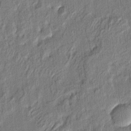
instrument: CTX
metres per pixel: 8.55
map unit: eHh
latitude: 4.6113
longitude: -77.2159
